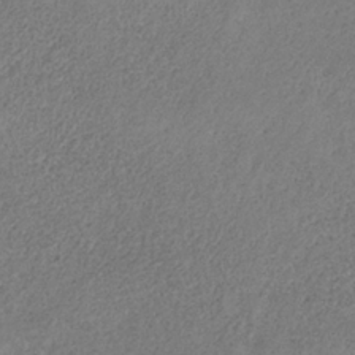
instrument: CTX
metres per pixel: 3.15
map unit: HNb
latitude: -32.0283
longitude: 60.3306
